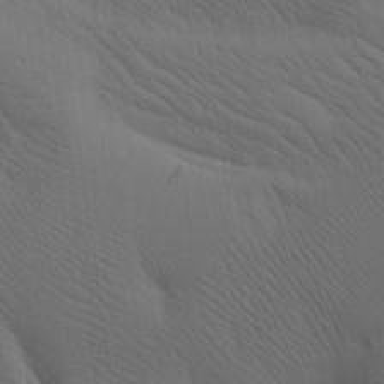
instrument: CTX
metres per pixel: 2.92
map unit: lAa
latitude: 19.9339
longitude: -139.4615
